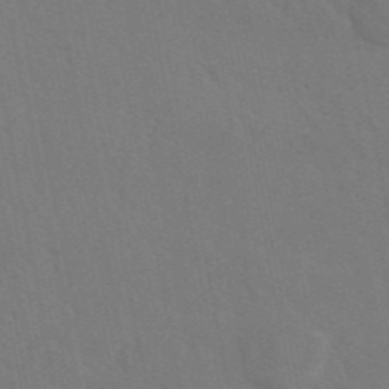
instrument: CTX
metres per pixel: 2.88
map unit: eAb
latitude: 46.2523
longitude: 112.4251
